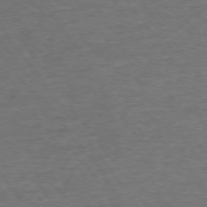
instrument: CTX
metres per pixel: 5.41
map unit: Ap
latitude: -75.4644
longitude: -89.9717
